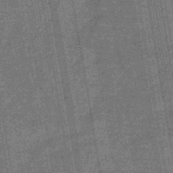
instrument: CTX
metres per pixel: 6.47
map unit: eHb
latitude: -45.8800
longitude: 87.3888
